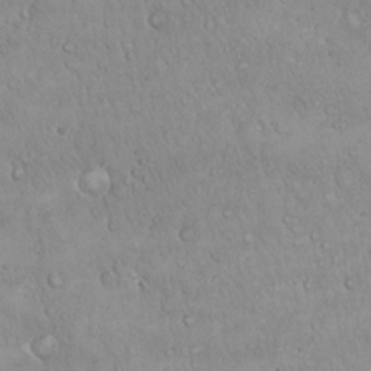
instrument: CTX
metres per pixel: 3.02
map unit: Hto
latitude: 17.3293
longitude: -59.1214
